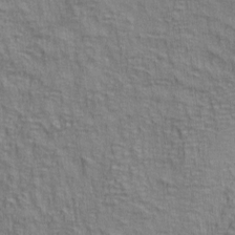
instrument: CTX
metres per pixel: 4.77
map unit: lAa
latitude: 5.1025
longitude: -114.5923
